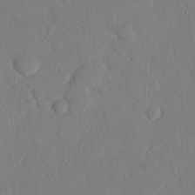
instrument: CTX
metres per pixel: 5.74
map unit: eHh
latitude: 26.0444
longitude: -80.4979
